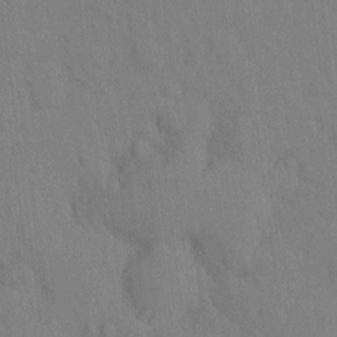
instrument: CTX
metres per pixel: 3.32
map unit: Hto
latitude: -8.2928
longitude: -43.5560
